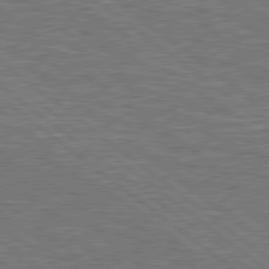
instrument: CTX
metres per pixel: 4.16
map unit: Hpe
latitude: 78.8380
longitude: -170.8002
